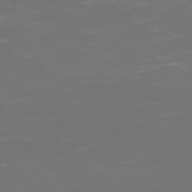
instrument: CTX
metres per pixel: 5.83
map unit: Hpe
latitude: 72.3846
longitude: -126.3090
